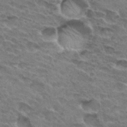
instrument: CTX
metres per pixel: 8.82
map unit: Hto
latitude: 31.9906
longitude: -45.6694
